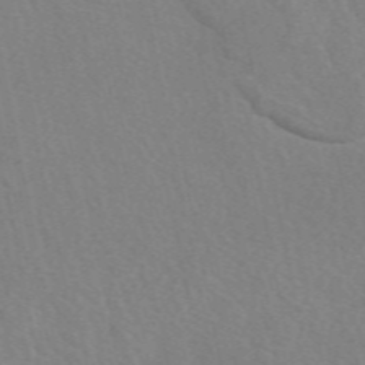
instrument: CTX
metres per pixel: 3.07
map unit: eAb
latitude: 49.8394
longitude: 118.2362
